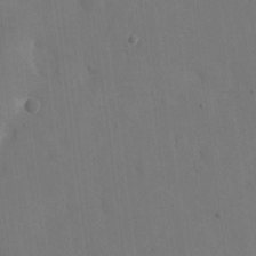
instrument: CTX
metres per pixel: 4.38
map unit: eHh
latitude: 18.5734
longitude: -67.5182
